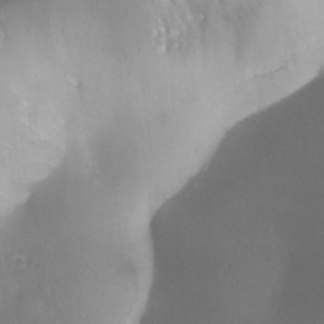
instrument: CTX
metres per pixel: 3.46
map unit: Ave
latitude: -6.4818
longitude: -120.8947
